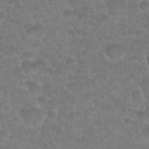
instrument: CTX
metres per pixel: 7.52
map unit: Nhu
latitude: 27.1781
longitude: -52.8380
